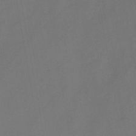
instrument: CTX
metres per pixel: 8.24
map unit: HNb
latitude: -44.4629
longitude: -38.6868
